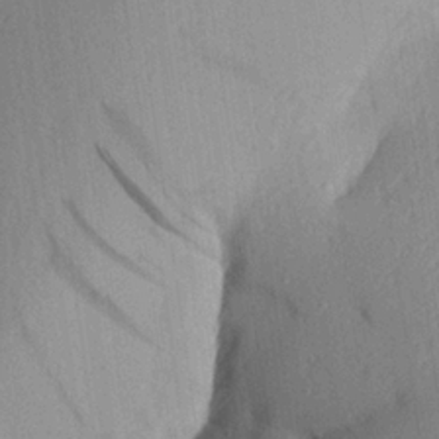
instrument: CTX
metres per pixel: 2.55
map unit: Aa
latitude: 22.3845
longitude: -148.2523
